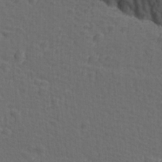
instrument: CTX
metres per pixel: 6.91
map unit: Ave
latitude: -10.1228
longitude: -120.8947
